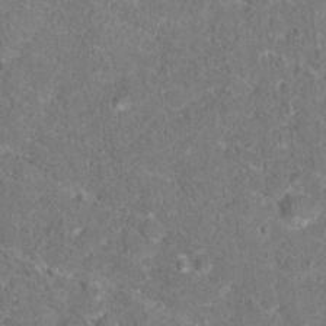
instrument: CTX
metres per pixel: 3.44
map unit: Hto
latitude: 16.9703
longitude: -38.0633
